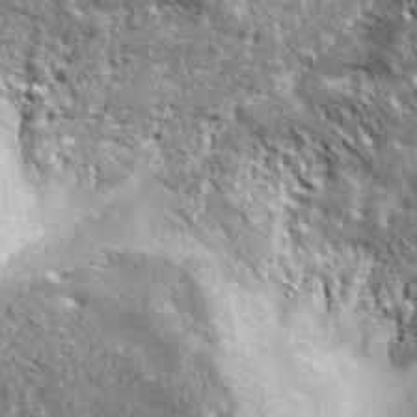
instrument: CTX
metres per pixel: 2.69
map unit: ANa
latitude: 39.9528
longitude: -90.9703
